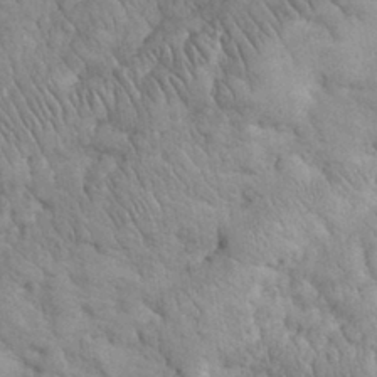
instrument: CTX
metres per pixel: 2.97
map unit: eHh
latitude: 32.3467
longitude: -66.0444
